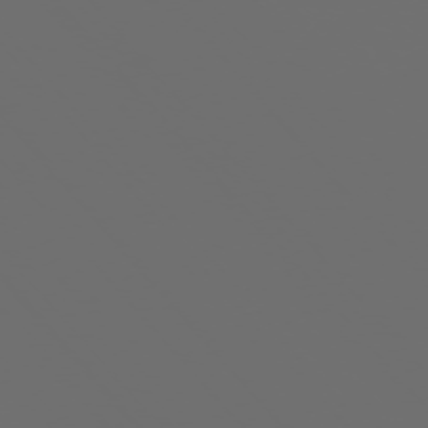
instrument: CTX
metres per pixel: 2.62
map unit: Ap
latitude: -76.1606
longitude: -63.8017
